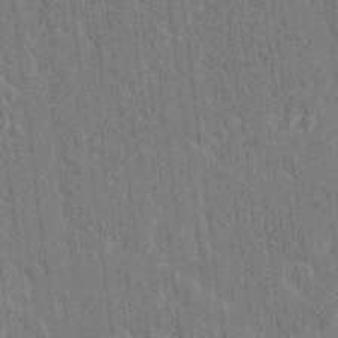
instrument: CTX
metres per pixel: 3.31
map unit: lAvf
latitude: 7.2915
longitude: 165.7667
